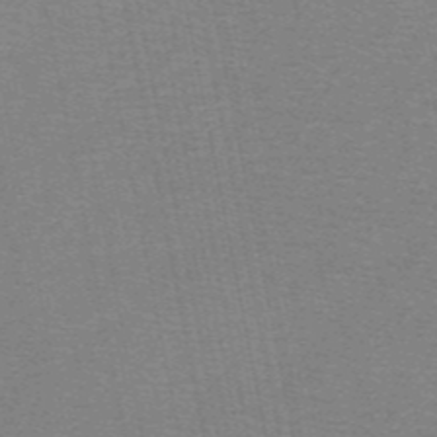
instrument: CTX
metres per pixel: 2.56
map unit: HNb
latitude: -54.1606
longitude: -45.3292
